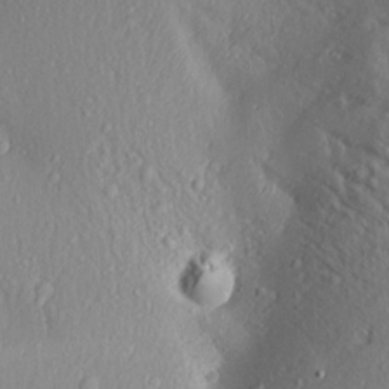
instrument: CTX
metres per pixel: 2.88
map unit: Aa
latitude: 17.7828
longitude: -146.2334
